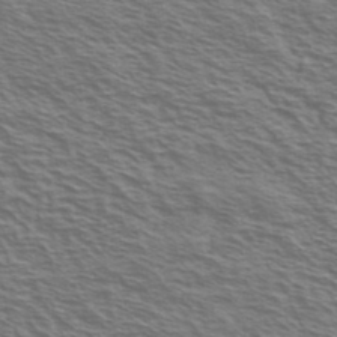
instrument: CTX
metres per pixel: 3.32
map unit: Ave
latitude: 38.1956
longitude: -109.6882
